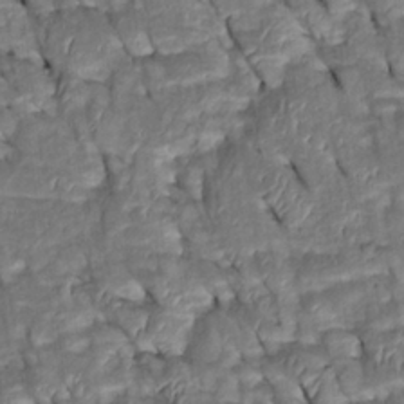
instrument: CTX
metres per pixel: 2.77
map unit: Htu
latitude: 0.4601
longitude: 148.7652
